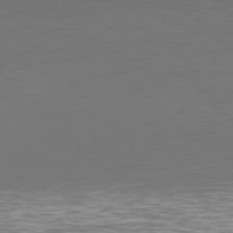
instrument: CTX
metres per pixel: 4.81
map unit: Hpe
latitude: 77.5749
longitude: -170.0633
